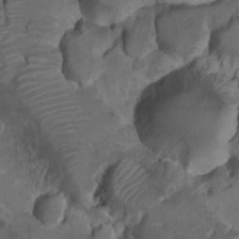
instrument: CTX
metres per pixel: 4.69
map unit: Nhu
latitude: 16.0633
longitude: -32.6113
